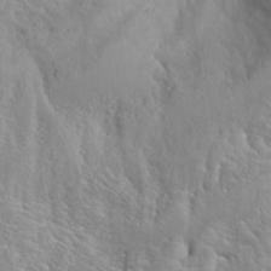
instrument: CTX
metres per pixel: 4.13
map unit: Hto
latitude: 26.9514
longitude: -41.6315
